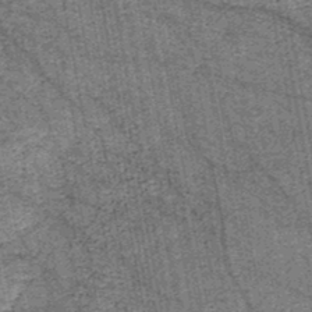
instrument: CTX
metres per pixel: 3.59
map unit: HNb
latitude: -45.3132
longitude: 53.2565
